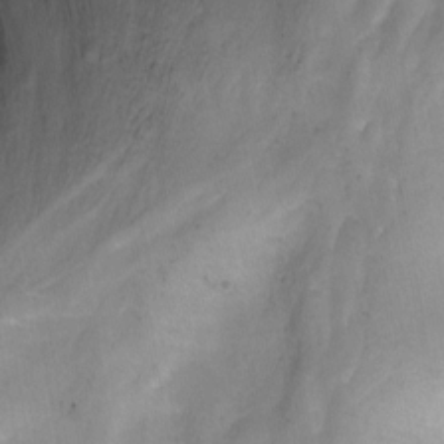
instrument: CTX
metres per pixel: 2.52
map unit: Nhu
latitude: -7.2187
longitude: -50.6490
